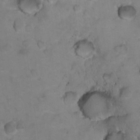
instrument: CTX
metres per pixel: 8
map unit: Nhu
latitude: 16.1956
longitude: -32.6302
